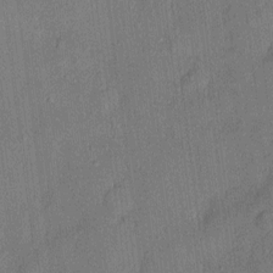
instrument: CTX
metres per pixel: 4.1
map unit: eHh
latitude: 4.4601
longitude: -74.8002
